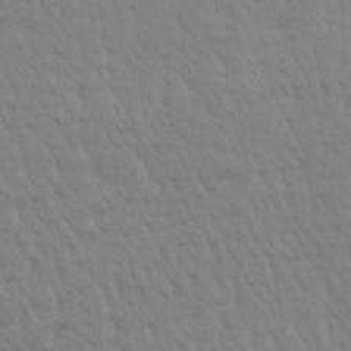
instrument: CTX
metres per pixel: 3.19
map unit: Aa
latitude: 30.7625
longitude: -135.8583
